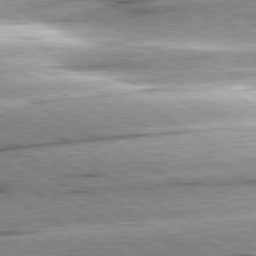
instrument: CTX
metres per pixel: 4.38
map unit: lApd
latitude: 80.3278
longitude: -156.6112
